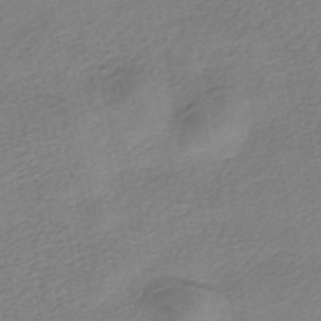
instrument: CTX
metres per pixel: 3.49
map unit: HNhu
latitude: -40.0283
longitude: 103.0109
